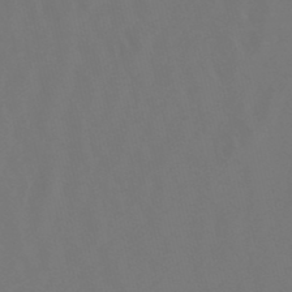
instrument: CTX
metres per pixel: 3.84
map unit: lHb
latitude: -47.9745
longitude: 72.3684
